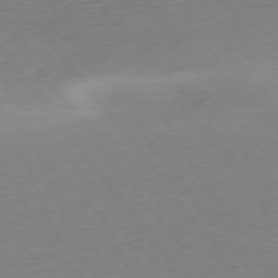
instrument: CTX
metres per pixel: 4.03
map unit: Ap
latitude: -75.0865
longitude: -71.2537
